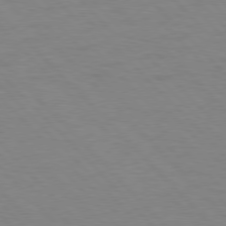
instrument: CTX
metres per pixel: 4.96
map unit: lApd
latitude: 77.0269
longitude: -59.4615
